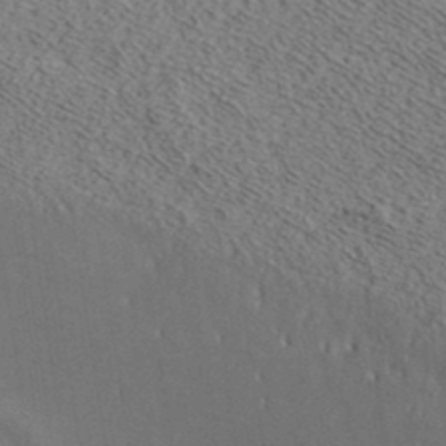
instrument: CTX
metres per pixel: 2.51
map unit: ANa
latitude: 35.9717
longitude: 15.0109
